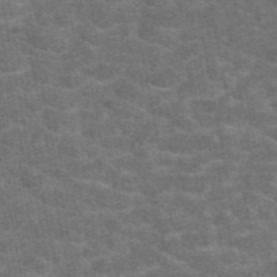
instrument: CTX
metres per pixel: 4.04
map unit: eAb
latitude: 47.5371
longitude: 105.6722
